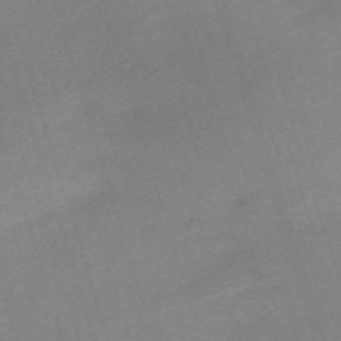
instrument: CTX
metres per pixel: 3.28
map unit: eHh
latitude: -61.5399
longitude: 49.7856
